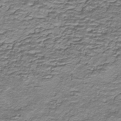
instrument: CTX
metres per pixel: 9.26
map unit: HNhu
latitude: -40.9542
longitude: 109.1620
